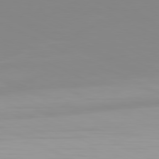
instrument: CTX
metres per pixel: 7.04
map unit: Hpe
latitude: -81.5399
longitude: 19.7667
